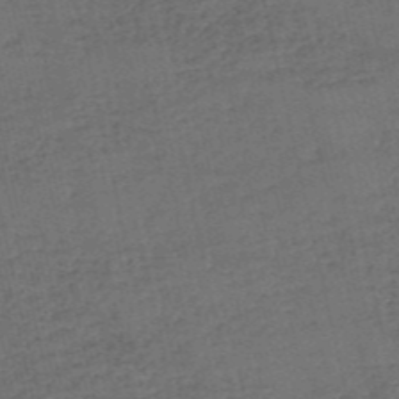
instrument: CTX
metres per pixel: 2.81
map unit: eHh
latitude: -54.7463
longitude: -89.6316
